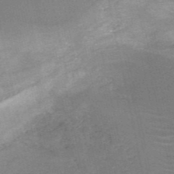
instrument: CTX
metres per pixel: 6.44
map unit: HNb
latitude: -51.3510
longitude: -48.1956
